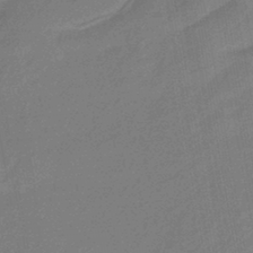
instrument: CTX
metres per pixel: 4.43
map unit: HNhu
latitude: -42.9919
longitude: 90.3684
